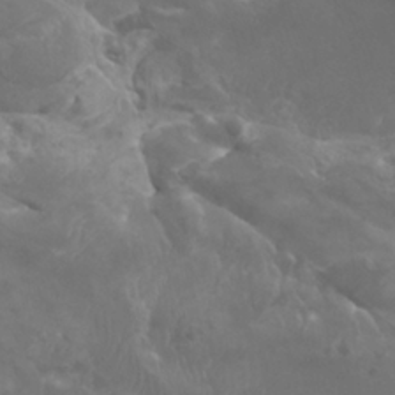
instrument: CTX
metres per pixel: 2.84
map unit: Htu
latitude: -6.1983
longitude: -75.0081
